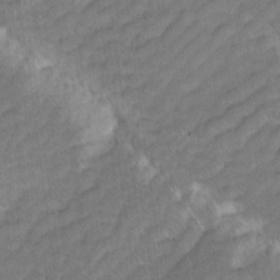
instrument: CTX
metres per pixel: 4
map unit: Ave
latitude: -1.0109
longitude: -113.8772
